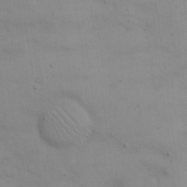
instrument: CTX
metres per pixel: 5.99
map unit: eHh
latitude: 21.5749
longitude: -61.6883
